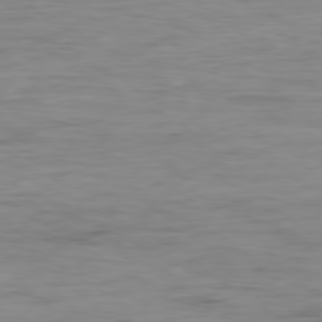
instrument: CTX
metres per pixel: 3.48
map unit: Ap
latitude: -79.5966
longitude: -77.3670
